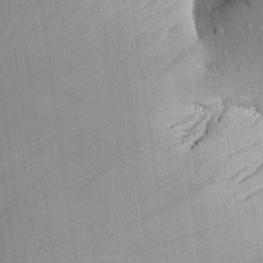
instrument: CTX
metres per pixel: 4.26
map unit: Aa
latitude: 27.1403
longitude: -134.8569
